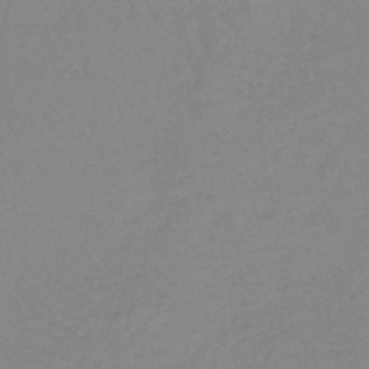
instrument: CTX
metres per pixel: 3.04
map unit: lHb
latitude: -44.1417
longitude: 73.7666
